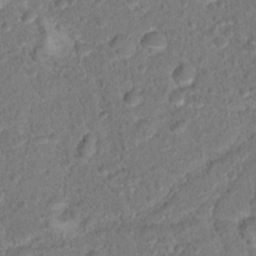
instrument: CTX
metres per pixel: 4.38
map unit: Hto
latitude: 17.0836
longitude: -37.3860
